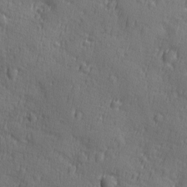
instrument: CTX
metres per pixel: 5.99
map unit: Ave
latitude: -9.0297
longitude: -119.1025
